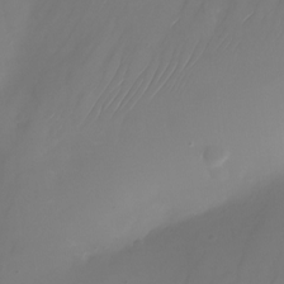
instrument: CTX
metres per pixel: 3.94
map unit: Nhu
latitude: -25.1620
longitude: -71.6316
